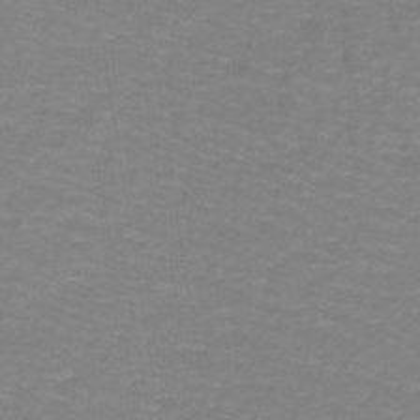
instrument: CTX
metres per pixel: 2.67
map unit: lHb
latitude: -41.7666
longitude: 56.0850
